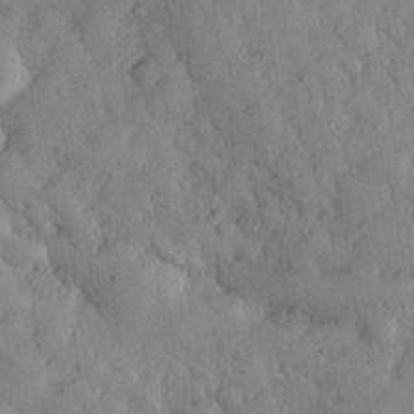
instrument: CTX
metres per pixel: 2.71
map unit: eHh
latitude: 33.7261
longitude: -69.3482
